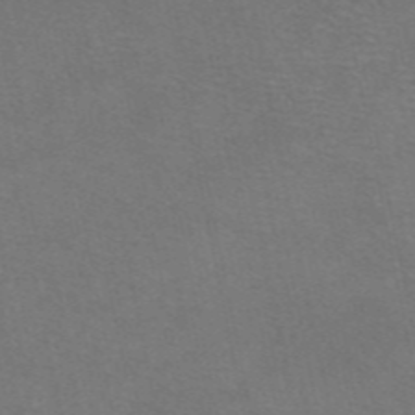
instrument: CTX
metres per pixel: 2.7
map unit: eAb
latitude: 47.8395
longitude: 105.7288
